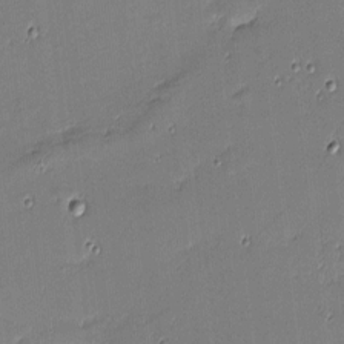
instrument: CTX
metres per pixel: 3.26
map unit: eHh
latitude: -3.1998
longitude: -81.6127
